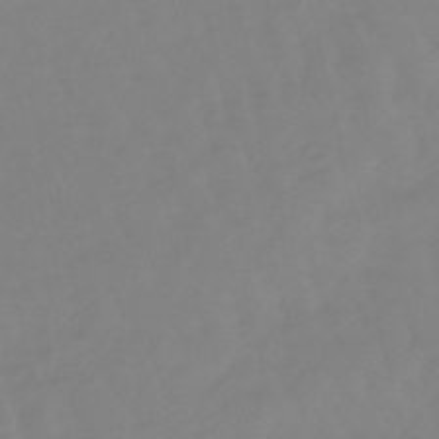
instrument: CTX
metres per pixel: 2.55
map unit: lHb
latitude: -48.6519
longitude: 76.1795
